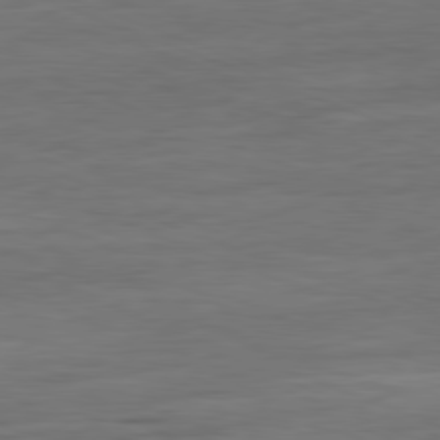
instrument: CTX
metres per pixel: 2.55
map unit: Ap
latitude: -81.5210
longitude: -79.4427
